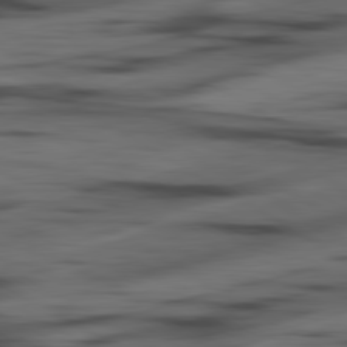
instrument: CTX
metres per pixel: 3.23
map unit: lApd
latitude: 80.5357
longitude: -84.0255
